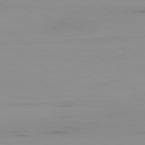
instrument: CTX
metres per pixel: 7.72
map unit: Ap
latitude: -81.4455
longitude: -61.1403
